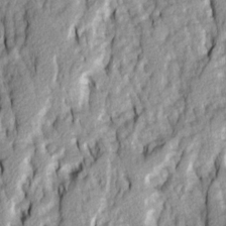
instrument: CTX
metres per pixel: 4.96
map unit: Ave
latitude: 14.3468
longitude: -132.5168
